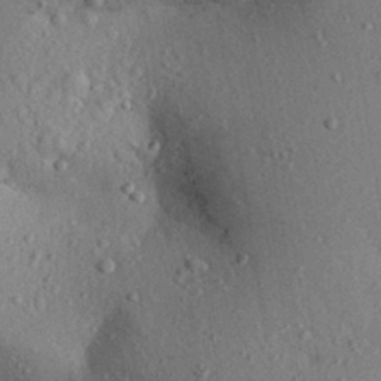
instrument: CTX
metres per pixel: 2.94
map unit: Aa
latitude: 29.5560
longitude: -146.7813
